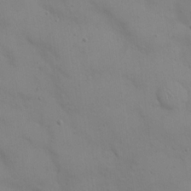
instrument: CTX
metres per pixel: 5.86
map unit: eHh
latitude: 21.7450
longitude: -61.6505
